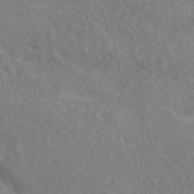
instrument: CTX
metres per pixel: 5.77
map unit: ANa
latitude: 46.5168
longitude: 27.2375
